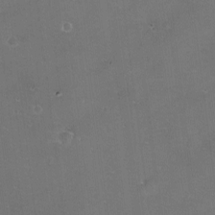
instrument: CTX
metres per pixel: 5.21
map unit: eHh
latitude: -11.6533
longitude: -61.8583
